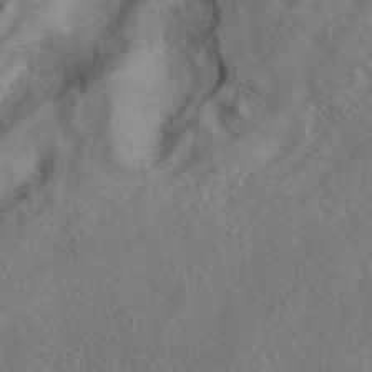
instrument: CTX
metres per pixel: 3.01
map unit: eAb
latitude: 41.1403
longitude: 103.4454
